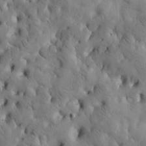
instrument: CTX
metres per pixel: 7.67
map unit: Htu
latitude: -3.6532
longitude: 170.7652
